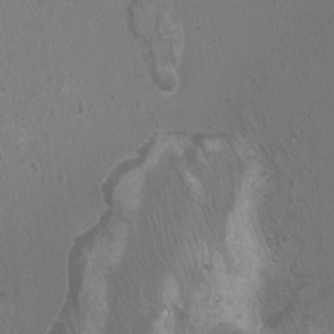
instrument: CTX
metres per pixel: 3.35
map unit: Ht
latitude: -1.8612
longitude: -18.0444
